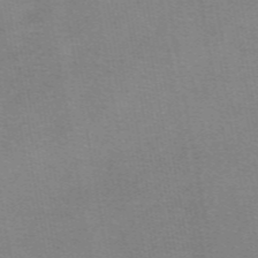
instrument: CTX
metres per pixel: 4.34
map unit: eAb
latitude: 49.1781
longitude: 105.5966
